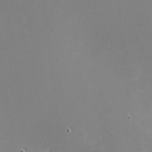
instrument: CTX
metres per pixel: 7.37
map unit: eHh
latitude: -2.4628
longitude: -80.8380
